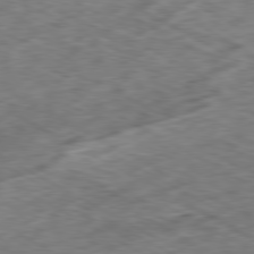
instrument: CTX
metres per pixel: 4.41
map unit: Ap
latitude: -80.5574
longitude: -73.5938
